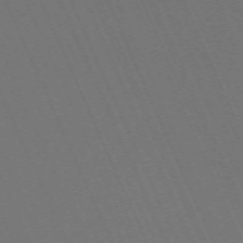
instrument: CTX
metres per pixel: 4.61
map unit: Nhu
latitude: -68.2550
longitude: 39.2187
